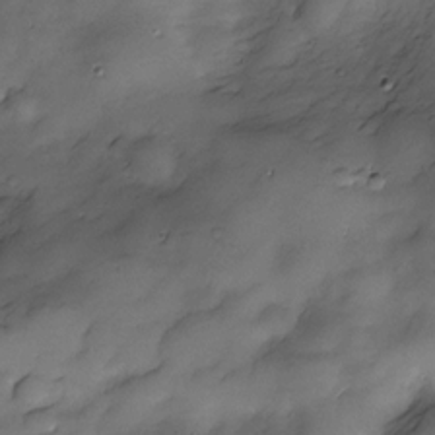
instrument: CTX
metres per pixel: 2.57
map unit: Nve
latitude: -26.0283
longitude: -148.7057
